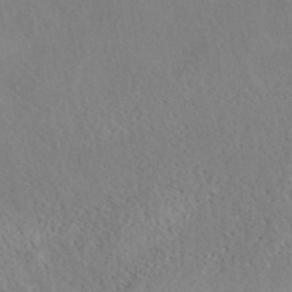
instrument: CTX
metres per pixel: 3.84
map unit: eAb
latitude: 40.2333
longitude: 105.4643
